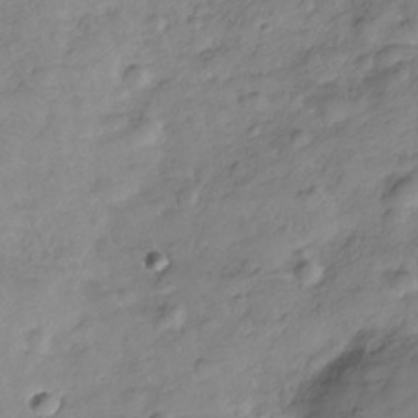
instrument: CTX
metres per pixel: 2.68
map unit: Hve
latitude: -29.0864
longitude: 94.6707
